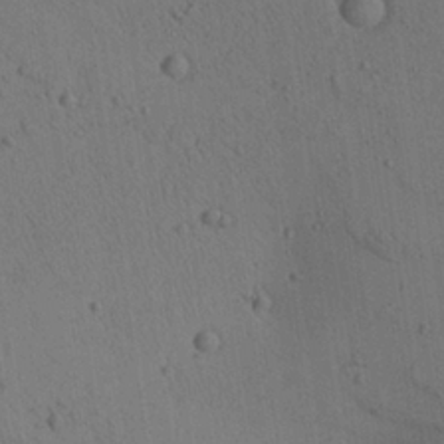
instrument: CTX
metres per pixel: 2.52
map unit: Aa
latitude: 25.4615
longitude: -137.7828
